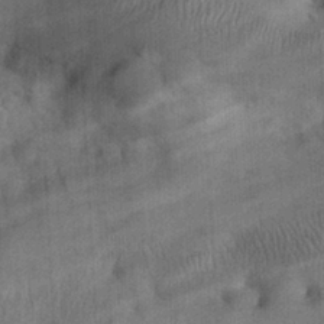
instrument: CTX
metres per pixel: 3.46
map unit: eHh
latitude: 25.5560
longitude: -65.0458
